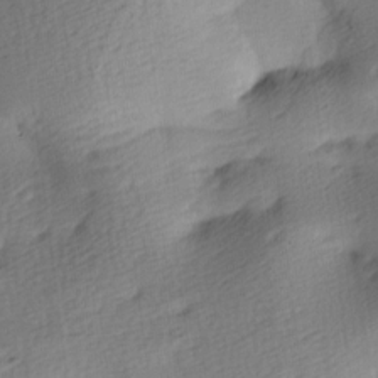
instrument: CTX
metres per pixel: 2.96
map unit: lAa
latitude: -9.0675
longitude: -125.6316
